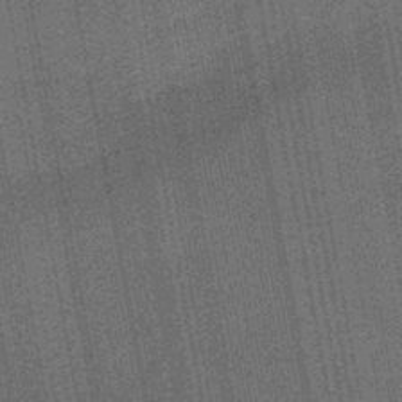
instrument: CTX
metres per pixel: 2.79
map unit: lHb
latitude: -45.0298
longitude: 58.2172
